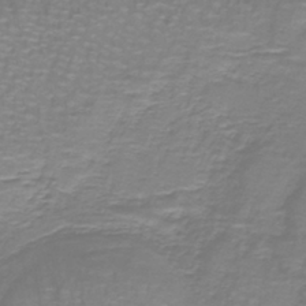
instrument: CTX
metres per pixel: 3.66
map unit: lHb
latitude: -41.1053
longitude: 56.9919
